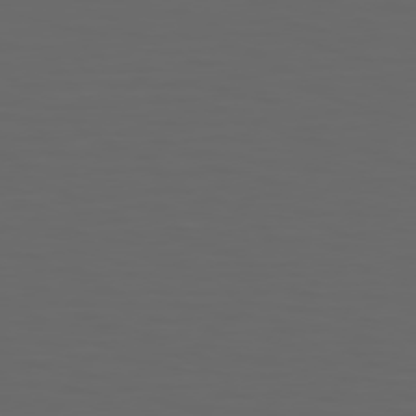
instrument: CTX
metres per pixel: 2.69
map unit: Hpe
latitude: 75.2726
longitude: -126.0633
